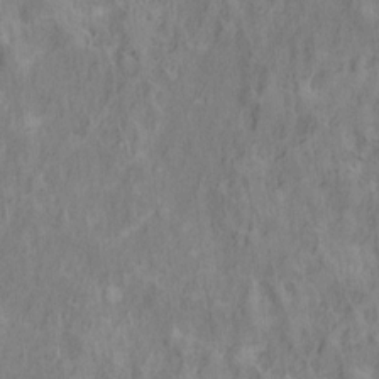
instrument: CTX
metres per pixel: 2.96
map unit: Ht
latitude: 9.2537
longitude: -39.3482
